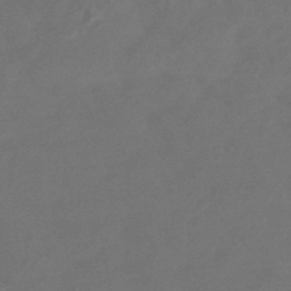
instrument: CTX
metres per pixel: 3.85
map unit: HNhu
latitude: -43.9178
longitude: 91.1998
